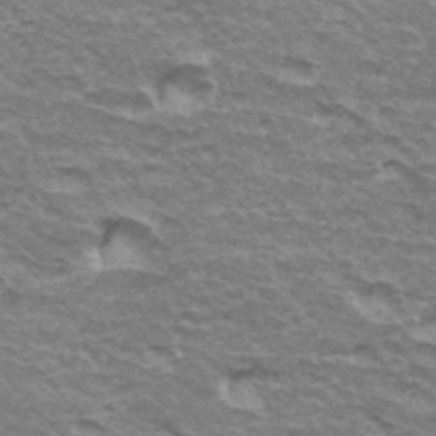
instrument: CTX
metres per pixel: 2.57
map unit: Hto
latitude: 35.2914
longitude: -42.7813
